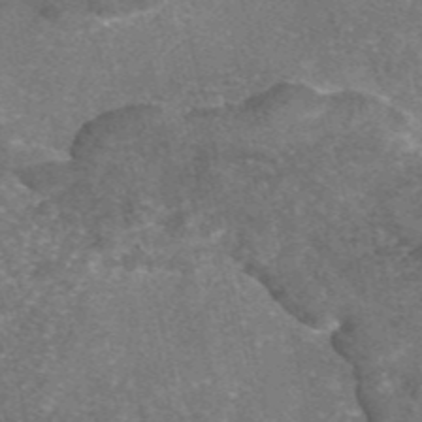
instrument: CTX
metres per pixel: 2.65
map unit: eAb
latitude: 46.5168
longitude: 105.3509
